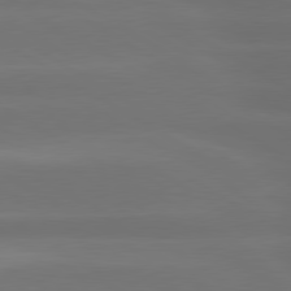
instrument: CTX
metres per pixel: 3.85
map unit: lApd
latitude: 80.4034
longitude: -138.3656
